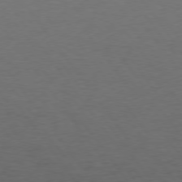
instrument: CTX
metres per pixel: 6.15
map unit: Hpe
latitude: 74.9703
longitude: -130.5924
